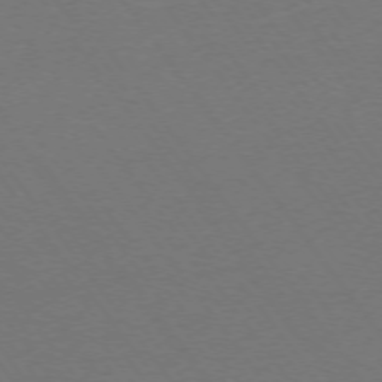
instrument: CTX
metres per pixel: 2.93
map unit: Ap
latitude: -75.2754
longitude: -83.8394
